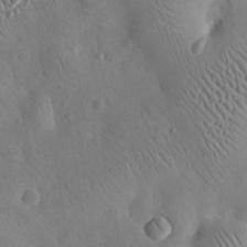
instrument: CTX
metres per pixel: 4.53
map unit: eHh
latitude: 25.2914
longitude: -67.0269
